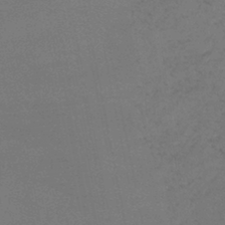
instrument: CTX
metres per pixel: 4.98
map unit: lHb
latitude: -39.0298
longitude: 73.5210
